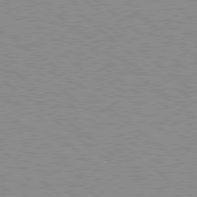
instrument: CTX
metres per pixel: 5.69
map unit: Hpe
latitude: 78.5546
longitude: -144.2711
